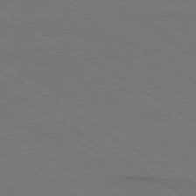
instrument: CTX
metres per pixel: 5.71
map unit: Ap
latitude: -79.3131
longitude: -84.1767
